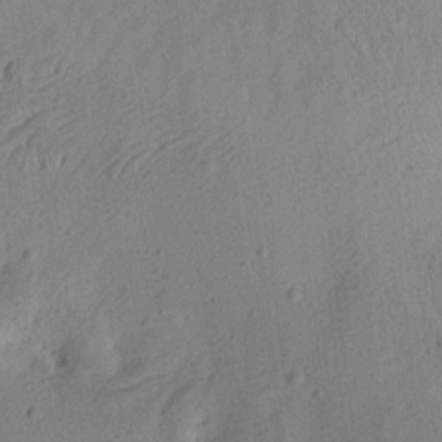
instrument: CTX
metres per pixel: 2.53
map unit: Aa
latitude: 12.9892
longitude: -140.6301
